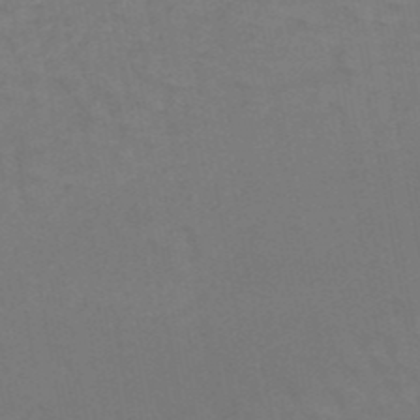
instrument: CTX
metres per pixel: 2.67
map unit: HNb
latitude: -50.5196
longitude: -53.1592
